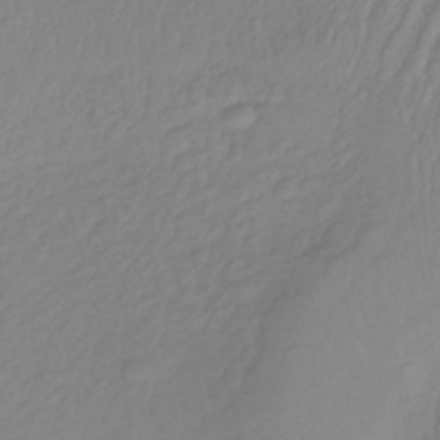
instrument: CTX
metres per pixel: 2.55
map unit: lHb
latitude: -36.2361
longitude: 69.2942
